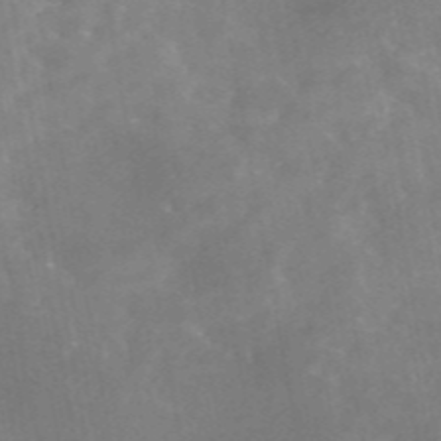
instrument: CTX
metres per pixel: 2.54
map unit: eAb
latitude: 45.8961
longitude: 126.0661
